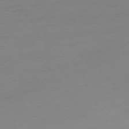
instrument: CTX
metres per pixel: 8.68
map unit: Ap
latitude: -77.2754
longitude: -68.8569
